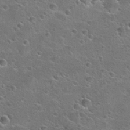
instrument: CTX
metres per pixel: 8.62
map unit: Hto
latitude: 23.8583
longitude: -49.9717
